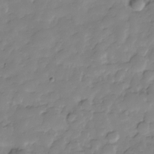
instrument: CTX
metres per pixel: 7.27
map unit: Hve
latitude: -28.9542
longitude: 91.6533
